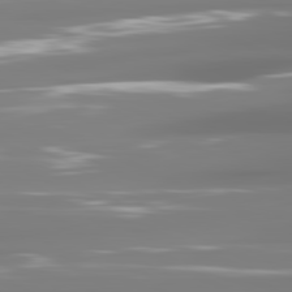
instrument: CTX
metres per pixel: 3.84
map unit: lApd
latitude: 81.2726
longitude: -137.6883
